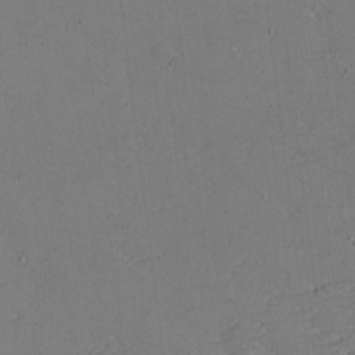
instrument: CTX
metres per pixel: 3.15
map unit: eHh
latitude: -5.3320
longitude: -82.7624
